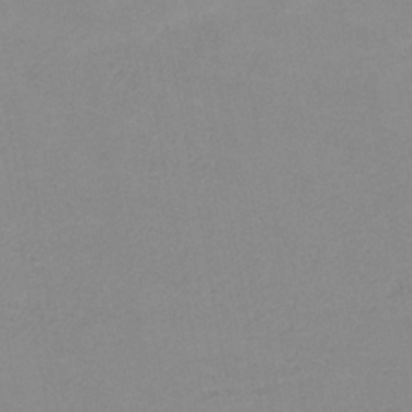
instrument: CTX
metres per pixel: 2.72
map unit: HNb
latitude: -35.5021
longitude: 51.8989
